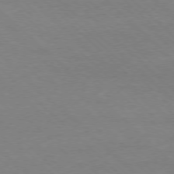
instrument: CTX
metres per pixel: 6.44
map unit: Ap
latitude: -77.7478
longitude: -86.4601
